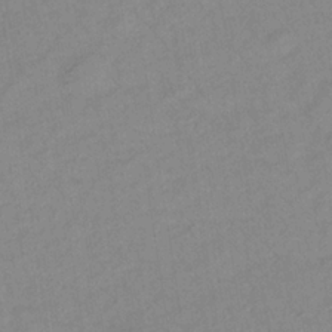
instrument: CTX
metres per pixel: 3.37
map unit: lHb
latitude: -33.6533
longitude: 71.8422
